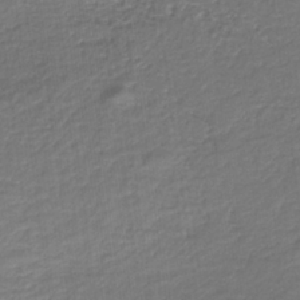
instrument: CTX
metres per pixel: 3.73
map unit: HNb
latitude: -36.7841
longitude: 50.7841
